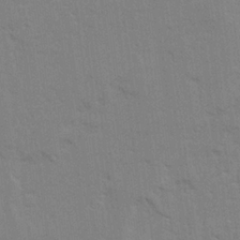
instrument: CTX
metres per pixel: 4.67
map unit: Ave
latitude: 23.4237
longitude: -130.2901
